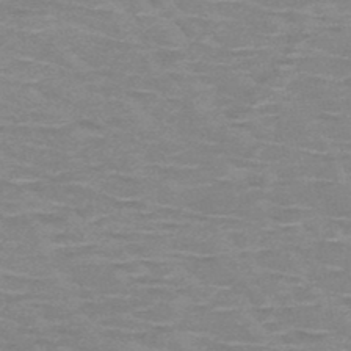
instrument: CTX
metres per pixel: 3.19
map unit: HNb
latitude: -48.2551
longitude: -48.8569
